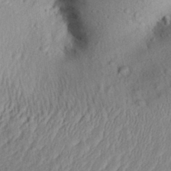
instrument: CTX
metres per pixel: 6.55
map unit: Aa
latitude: 30.1011
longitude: -135.7638
